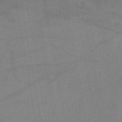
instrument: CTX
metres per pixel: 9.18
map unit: lHb
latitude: -45.4643
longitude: 72.7841
